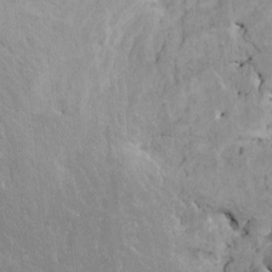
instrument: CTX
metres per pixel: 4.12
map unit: HNhu
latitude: 4.3089
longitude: 4.4251
